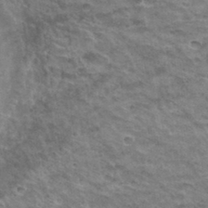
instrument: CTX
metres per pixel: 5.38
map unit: Hto
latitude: 35.4237
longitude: -43.5938
